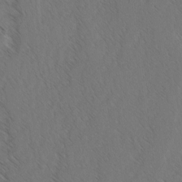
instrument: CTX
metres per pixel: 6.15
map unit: lAvf
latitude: -3.2375
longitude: -113.8205
